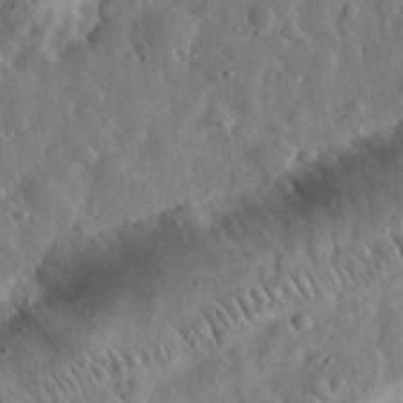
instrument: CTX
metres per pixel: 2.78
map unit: eHh
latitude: 33.0081
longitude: -77.5938
